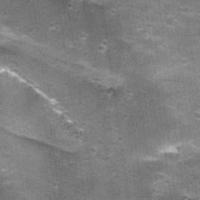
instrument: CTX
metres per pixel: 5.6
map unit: Nhu
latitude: 2.1200
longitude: -17.2725
